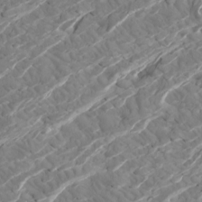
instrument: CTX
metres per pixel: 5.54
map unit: Htu
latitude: -6.2361
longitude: -71.1403
